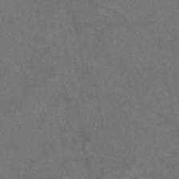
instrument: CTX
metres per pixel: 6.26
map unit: eAb
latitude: 47.3671
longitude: 109.5210
